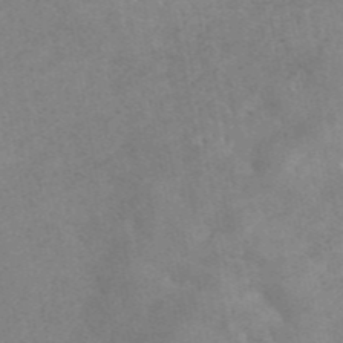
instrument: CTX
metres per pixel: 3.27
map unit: eAb
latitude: 45.5371
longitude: 124.4440
